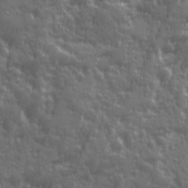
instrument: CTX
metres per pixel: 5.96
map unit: Ave
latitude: 12.1200
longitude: -103.9906
